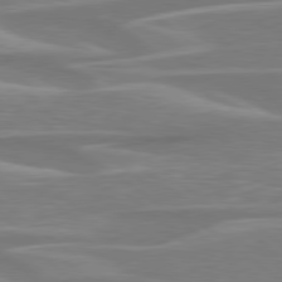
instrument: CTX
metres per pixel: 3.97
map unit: Hpe
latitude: 78.8191
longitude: -126.4223
